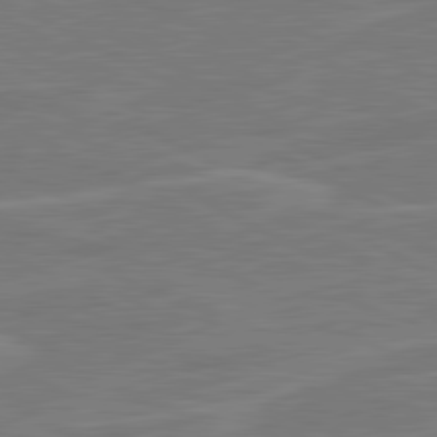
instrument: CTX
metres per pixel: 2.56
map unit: lApd
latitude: 81.0458
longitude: 121.7099
